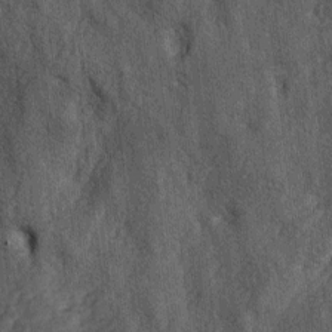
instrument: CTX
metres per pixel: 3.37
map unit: lAa
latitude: -5.2942
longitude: -126.1578
